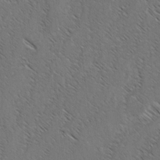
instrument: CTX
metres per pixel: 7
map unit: lAvf
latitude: -3.4643
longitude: -114.4223
